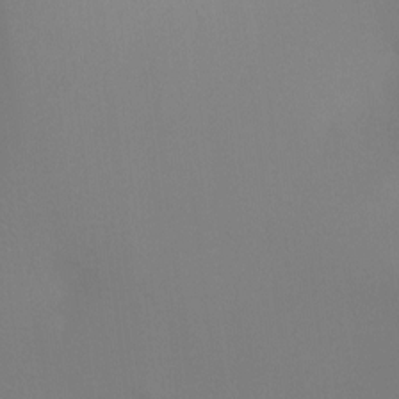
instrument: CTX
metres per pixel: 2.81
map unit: Ht
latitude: -5.0675
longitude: -25.9528
